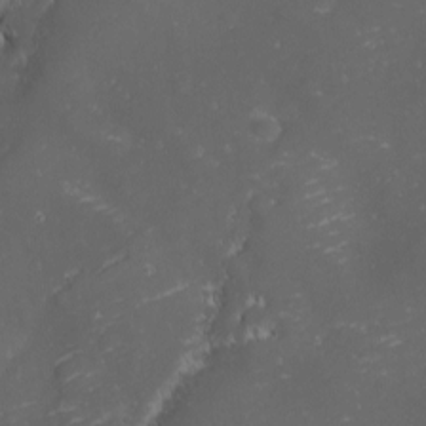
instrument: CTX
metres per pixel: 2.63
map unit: eHh
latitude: -1.7478
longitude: -80.9703
